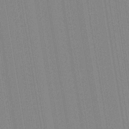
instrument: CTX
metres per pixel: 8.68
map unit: Aa
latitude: 28.2711
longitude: -147.7072
